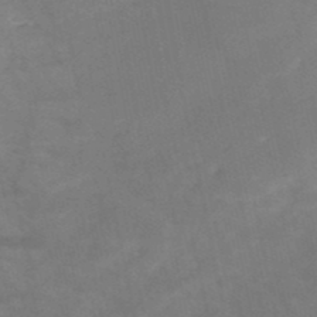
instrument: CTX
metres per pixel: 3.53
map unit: HNb
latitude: -50.5952
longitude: -39.5371
